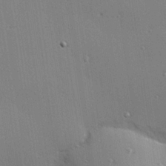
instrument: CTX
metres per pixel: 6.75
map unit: Hve
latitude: 26.2712
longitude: -90.7435
